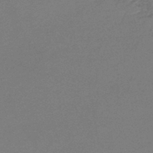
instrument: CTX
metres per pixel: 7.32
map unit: lHb
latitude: -45.4832
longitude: 62.8219
